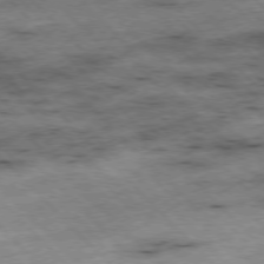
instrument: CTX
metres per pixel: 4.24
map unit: Hpe
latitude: -77.1998
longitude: -15.9528
